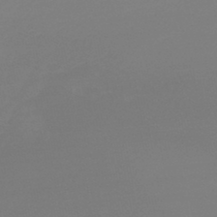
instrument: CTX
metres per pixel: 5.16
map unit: lHb
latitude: -44.8975
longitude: 64.3118
